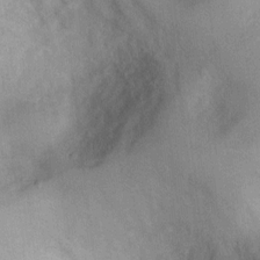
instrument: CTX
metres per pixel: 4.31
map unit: Nhu
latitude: 1.1403
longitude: -18.0633
